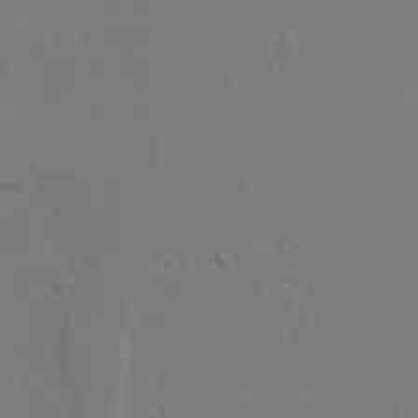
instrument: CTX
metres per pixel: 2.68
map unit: lAvf
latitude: 27.6694
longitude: -109.3481
